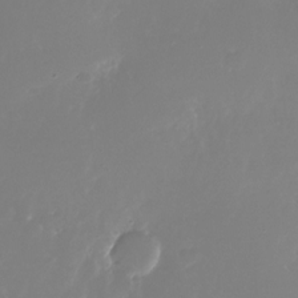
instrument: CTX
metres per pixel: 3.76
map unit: Nhu
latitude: -26.4817
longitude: -72.4979
